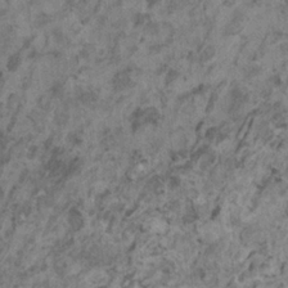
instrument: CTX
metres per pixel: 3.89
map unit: HNhu
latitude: 0.2900
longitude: 4.6140
